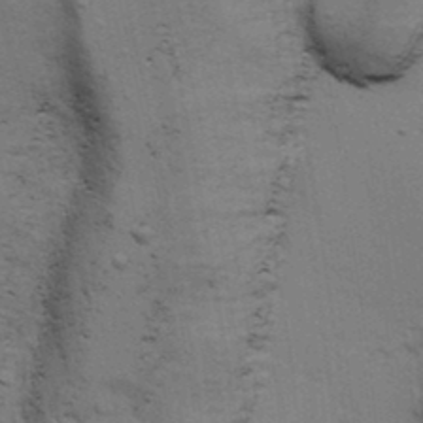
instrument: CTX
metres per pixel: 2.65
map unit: Ave
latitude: 13.7450
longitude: -102.2522
